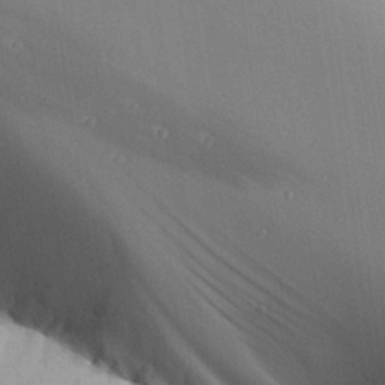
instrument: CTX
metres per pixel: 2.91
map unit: Aa
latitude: 27.2915
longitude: -129.4615
